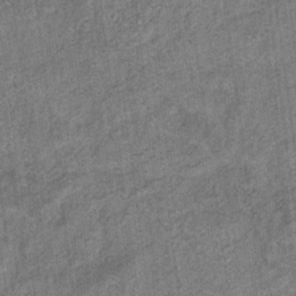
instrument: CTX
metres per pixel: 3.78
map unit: eHb
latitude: -36.1039
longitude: 79.9556
